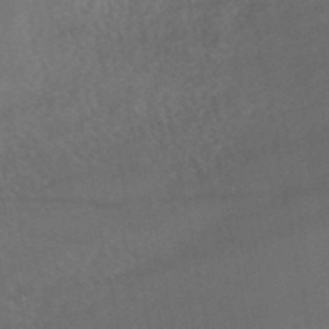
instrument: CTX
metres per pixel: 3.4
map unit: HNhu
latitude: -48.9731
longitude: 102.3306
